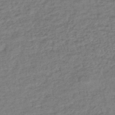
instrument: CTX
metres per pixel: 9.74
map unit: lHb
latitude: -41.0108
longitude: 70.8975
